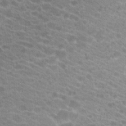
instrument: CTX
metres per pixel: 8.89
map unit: Hto
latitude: 21.4049
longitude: -38.5168
